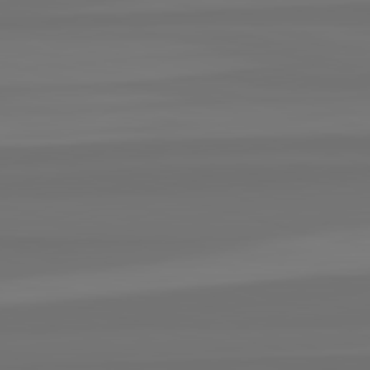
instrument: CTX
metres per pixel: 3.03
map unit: lApd
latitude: 82.8946
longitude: 161.5210
